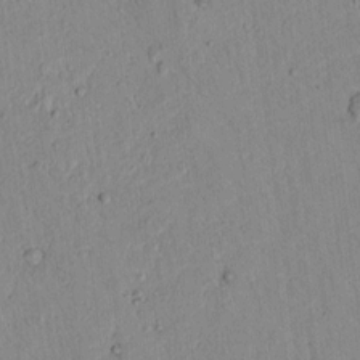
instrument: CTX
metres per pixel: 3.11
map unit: lAvf
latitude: 8.8191
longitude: 167.9367
